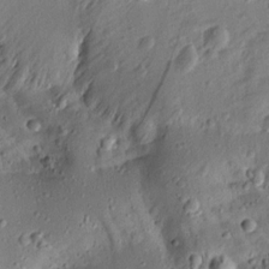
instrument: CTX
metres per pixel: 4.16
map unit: Aa
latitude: 13.3104
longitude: -140.1011
